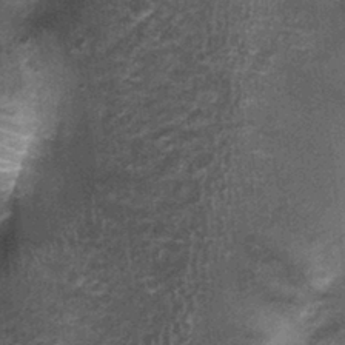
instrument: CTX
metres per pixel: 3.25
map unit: Nhu
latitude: 1.1970
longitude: -17.1025
